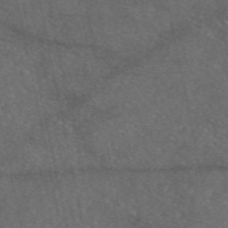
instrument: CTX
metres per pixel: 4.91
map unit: eAb
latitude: 47.2159
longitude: 111.4643
